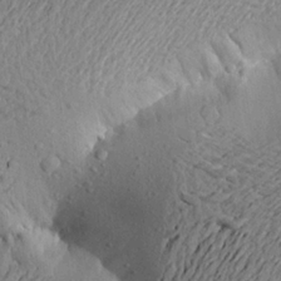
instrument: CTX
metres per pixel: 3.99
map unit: Aa
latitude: 20.9703
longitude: -149.3860
